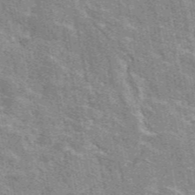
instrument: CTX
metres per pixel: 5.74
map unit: eAb
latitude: 48.9325
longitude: 114.8597
